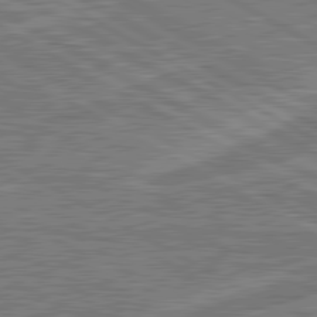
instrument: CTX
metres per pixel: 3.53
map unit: lApd
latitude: 80.8758
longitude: -170.7057
